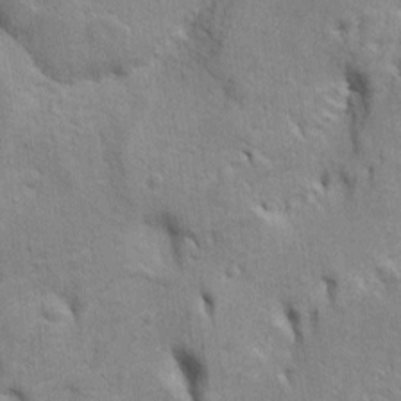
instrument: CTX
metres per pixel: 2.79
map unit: Htu
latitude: -4.7463
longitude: 151.0675
